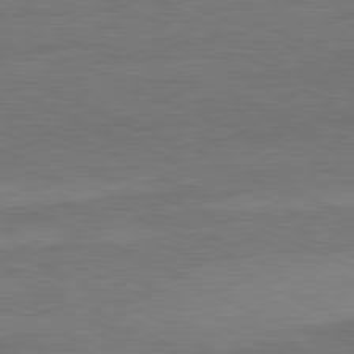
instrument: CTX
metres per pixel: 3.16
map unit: Ap
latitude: -81.8989
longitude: -84.8947
